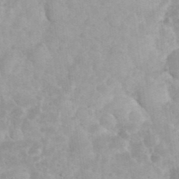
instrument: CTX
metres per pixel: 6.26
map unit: eHh
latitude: 35.2348
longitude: -62.6869
